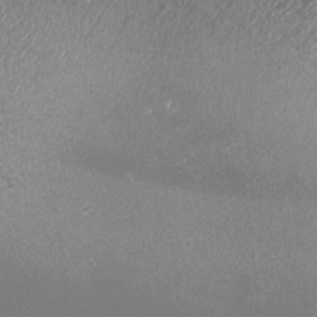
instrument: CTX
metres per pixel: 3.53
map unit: eHh
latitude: -6.9919
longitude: -78.2901
